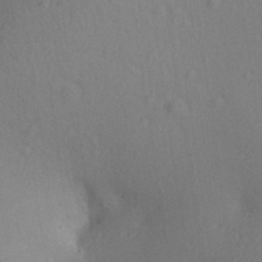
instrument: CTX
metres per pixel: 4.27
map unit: Aa
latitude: 27.5182
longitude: -143.0459
